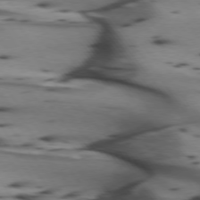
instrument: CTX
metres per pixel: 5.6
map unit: lApd
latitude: 74.6868
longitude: -65.3671
